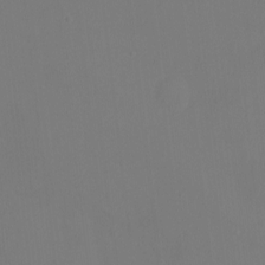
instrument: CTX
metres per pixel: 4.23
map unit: Nhu
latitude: -6.1983
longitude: -47.8962
